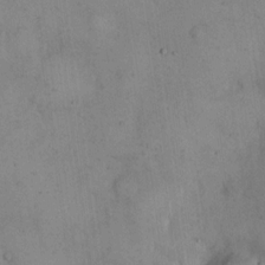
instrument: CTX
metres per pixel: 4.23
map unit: Hto
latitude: 14.2712
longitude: -60.3845
